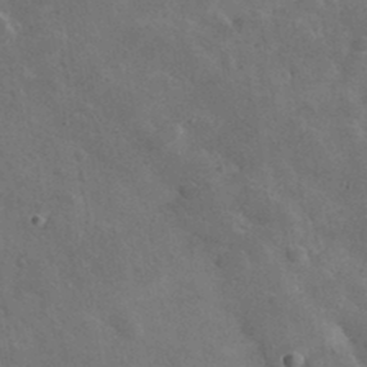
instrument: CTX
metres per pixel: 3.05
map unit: lHvf
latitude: 36.6302
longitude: -90.4601
